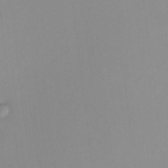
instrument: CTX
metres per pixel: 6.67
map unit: HNhu
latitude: 7.6505
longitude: 10.6896
